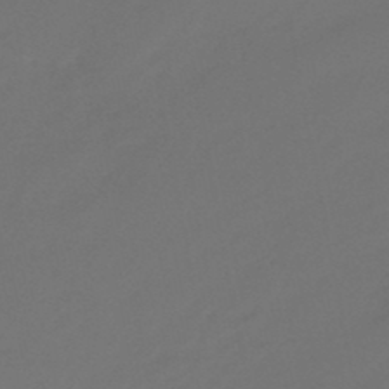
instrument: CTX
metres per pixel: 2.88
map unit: eHb
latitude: -47.3131
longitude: 86.0472
